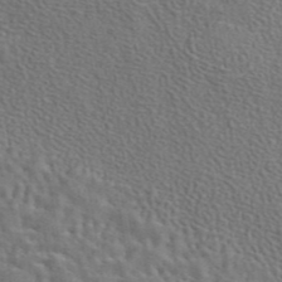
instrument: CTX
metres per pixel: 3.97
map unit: eAb
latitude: 43.6694
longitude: 113.2754
